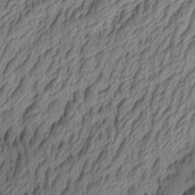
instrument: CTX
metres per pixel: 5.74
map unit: Aa
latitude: 8.5546
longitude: -128.9514
